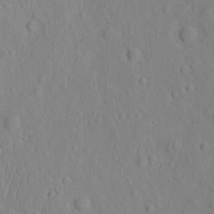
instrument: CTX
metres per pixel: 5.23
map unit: eHh
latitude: -2.4440
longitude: 19.1053
